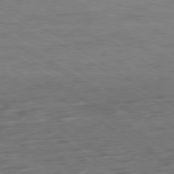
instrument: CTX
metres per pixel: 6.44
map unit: Ap
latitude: -80.1228
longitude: -53.1403
